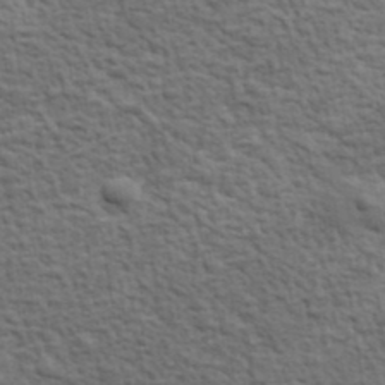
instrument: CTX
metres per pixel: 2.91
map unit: lHvf
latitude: 38.1956
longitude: -89.3482
